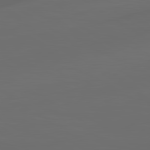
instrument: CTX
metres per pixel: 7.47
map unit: lApd
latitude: 80.9703
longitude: -85.2915
